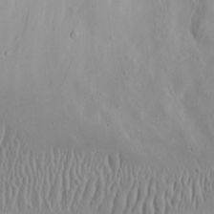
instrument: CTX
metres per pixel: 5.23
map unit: Nhu
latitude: 19.2915
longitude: -72.4979
